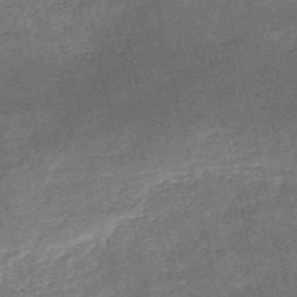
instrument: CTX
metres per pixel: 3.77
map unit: HNb
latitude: -52.1227
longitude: -40.7435
